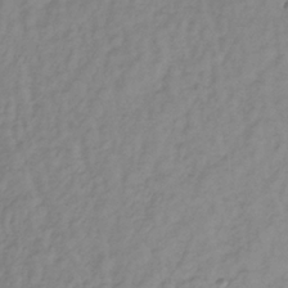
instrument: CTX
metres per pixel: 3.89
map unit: lHb
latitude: -36.5384
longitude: 70.2929
